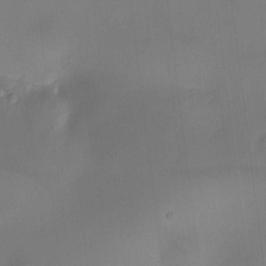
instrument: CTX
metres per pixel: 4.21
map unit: HNhu
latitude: 9.1025
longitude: 9.8989
